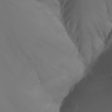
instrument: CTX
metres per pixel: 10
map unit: Nhu
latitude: -7.5210
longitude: -82.1199
